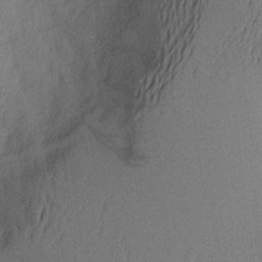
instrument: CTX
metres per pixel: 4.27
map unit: Aa
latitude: 20.4412
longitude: -144.5168
